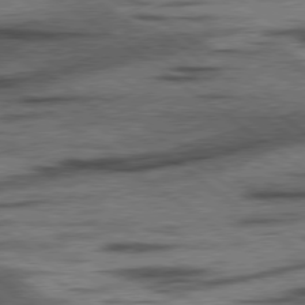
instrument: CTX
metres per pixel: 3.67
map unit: lApd
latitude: 78.2523
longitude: -53.1403
